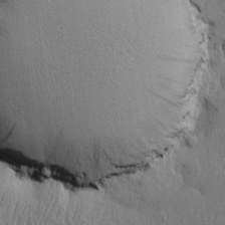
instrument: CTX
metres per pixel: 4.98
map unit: Htu
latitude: -5.8611
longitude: 175.8611
